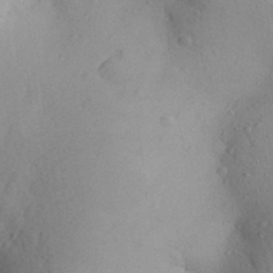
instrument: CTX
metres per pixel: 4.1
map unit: Aa
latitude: 28.4790
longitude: -147.8395
